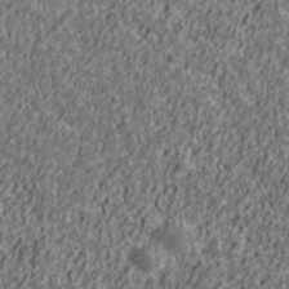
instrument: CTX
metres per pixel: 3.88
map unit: Ave
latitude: 41.1214
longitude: -111.8961
